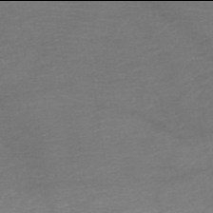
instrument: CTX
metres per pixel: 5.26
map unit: HNb
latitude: -50.0094
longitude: -45.2159
